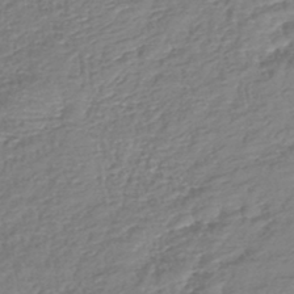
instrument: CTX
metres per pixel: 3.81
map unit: lHb
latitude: -41.2754
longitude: 75.7856
